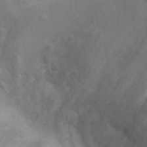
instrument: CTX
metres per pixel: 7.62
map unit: Ht
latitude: 3.6316
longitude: -29.1970
